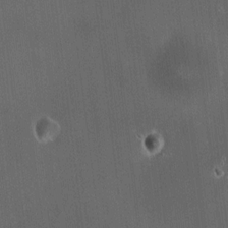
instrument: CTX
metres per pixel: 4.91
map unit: HNhu
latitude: 9.0270
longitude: 13.4266
